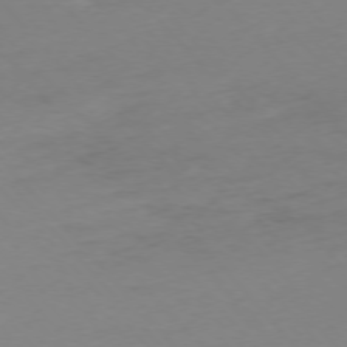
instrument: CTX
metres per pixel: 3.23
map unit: Ap
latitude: -76.4440
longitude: -71.9906
